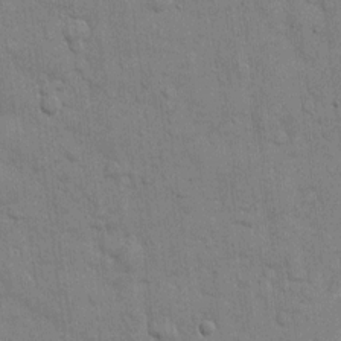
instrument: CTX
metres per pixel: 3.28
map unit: eHh
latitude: 10.1578
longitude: -66.9135
